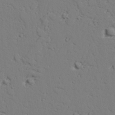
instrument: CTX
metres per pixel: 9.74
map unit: lAvf
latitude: 25.6504
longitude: -109.7449
